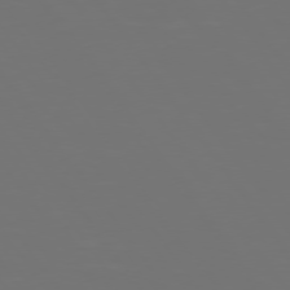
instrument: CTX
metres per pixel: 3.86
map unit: Hpe
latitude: 74.6679
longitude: -124.5167
